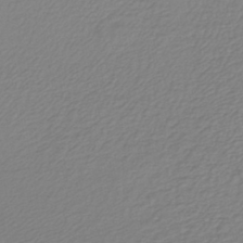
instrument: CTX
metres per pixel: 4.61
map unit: lHb
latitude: -41.6344
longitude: 61.1998
